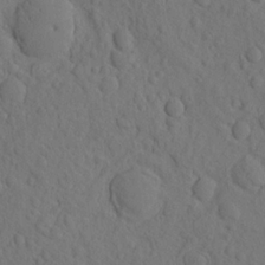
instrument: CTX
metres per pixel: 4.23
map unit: eHh
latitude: -1.7856
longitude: 18.1228
